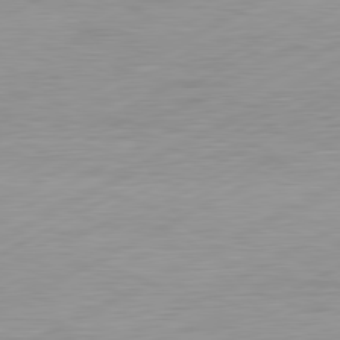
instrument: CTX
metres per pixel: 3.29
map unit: Hpe
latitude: -81.7856
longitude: 14.3118
